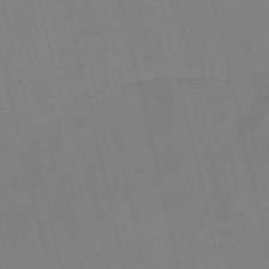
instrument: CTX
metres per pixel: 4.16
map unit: Nve
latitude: -58.3495
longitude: 50.6707
